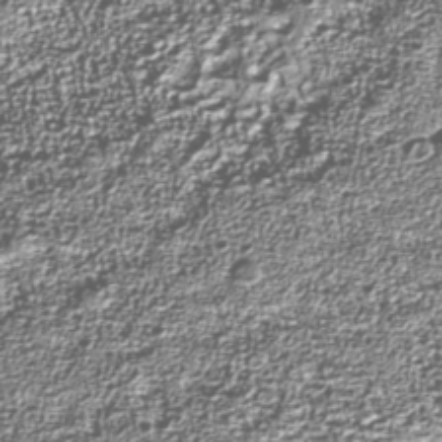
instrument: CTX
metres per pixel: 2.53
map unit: Nhu
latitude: -39.2187
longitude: -83.8583
